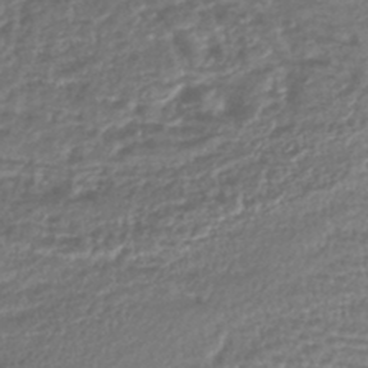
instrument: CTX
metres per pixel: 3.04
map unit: lHb
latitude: -43.2375
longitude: 75.9745
